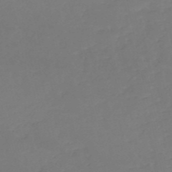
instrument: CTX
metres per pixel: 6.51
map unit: eHh
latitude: -52.8030
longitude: -25.2348
